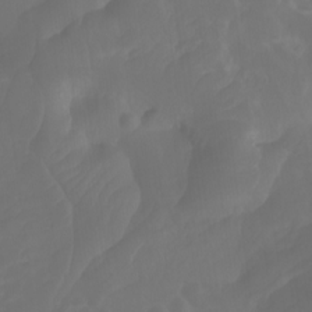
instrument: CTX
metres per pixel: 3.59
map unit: Aa
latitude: -10.7085
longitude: -68.1955
